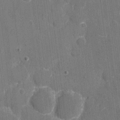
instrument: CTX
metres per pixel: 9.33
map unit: eHh
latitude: 7.0269
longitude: -67.8205
